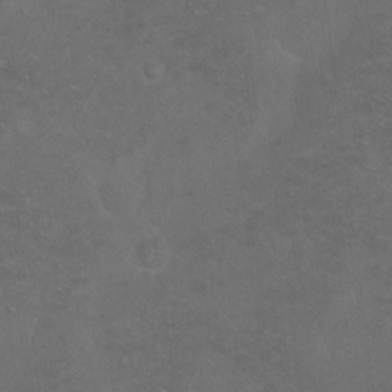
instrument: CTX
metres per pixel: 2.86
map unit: Hto
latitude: -7.4265
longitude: -35.9339
